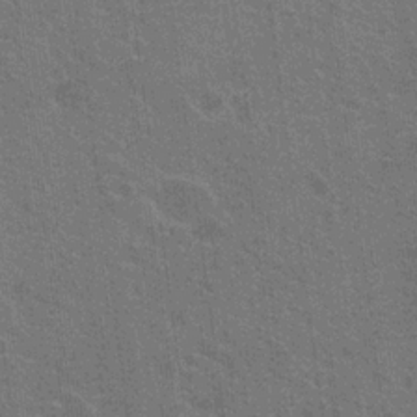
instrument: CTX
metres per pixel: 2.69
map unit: Nhu
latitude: 19.0080
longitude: -30.7813
